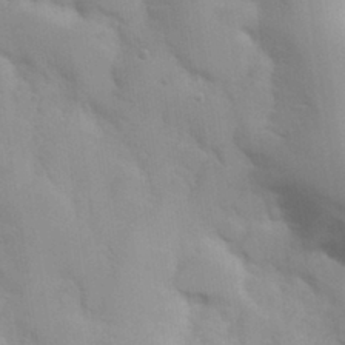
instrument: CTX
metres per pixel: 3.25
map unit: Hve
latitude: 30.8002
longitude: 150.8786
